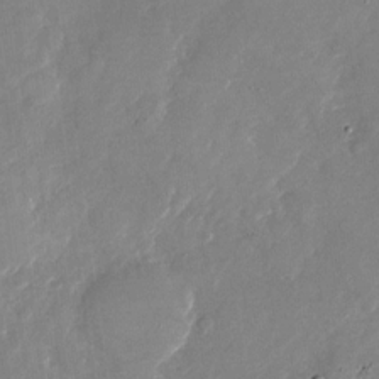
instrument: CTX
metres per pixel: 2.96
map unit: Nhu
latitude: -27.6721
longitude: -73.2726
